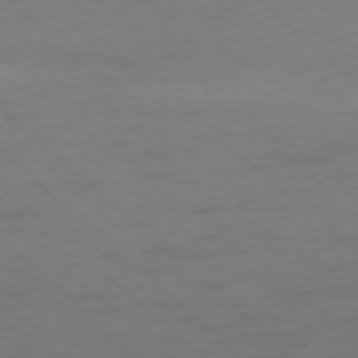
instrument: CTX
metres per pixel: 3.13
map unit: Ap
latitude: -77.6911
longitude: -68.0822
